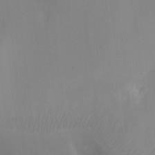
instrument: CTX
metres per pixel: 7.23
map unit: Ht
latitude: -8.5763
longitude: -24.2900
